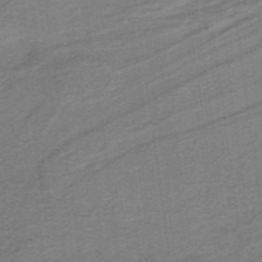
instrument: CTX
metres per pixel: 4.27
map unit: lHb
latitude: -40.7085
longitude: 54.3495
